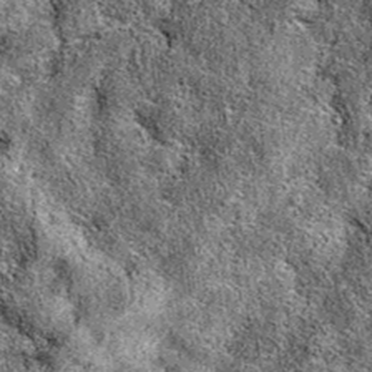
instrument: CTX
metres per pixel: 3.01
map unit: eAb
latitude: 37.3104
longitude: 105.5966
